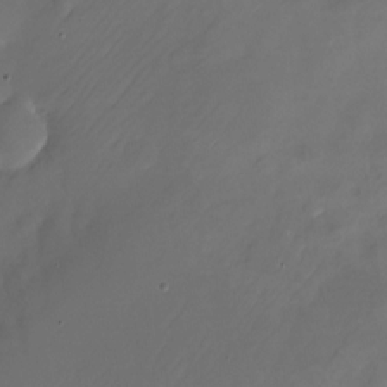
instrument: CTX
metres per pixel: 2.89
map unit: Nhu
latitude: -21.8233
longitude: -72.0822
